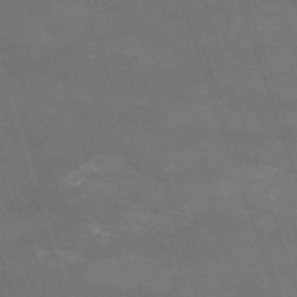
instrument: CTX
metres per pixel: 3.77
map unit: HNb
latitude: -54.4062
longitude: -36.9892
